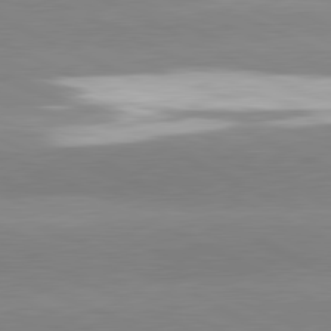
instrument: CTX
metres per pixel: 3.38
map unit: lApd
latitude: 81.3293
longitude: -151.4993
